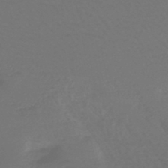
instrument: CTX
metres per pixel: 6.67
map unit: lHb
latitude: -43.6154
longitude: 78.1794
